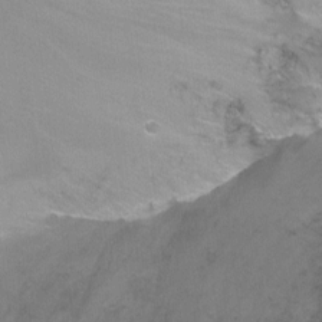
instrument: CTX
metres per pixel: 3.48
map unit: Ht
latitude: -7.6344
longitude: -35.3859
